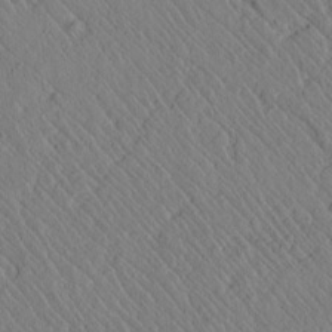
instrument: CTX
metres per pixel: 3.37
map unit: lAvf
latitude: 7.0458
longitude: 159.4076
